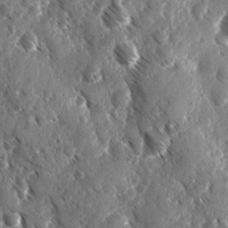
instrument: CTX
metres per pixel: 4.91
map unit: Ave
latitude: -10.4251
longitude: -119.0647
